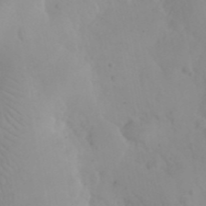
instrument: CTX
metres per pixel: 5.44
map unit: eHh
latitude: 24.6490
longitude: -66.5356
